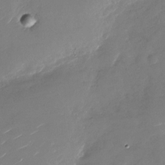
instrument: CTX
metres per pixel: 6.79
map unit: Nhu
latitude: -27.6910
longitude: -73.5183
